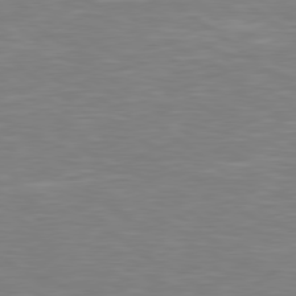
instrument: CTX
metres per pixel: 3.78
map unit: Hpe
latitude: 78.8569
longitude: -126.8191
